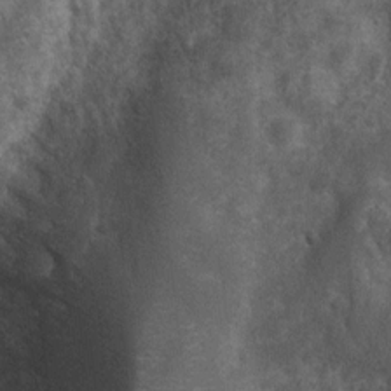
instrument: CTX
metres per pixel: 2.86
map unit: Nhu
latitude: 7.1214
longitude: -22.7435
